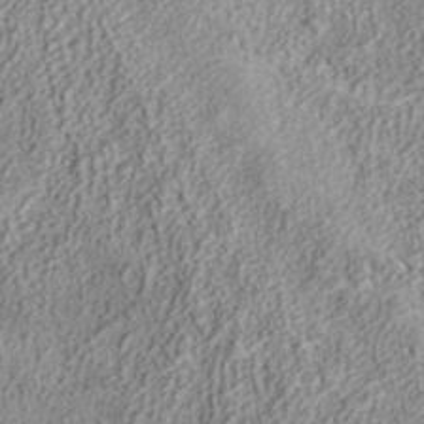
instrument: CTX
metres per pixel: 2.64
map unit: ANa
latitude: 37.4805
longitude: 15.8234
